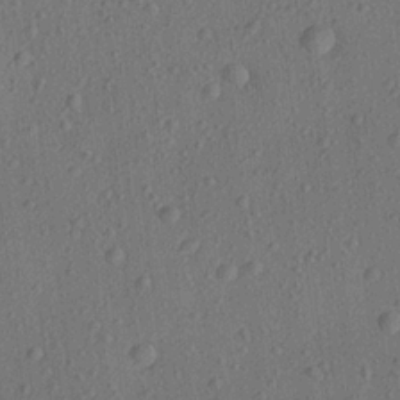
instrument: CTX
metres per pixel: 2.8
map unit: Aa
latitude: 23.3293
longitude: -143.2726
